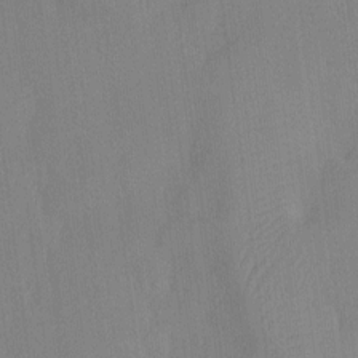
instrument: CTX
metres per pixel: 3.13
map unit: Nhu
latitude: -12.8408
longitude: -24.2144
